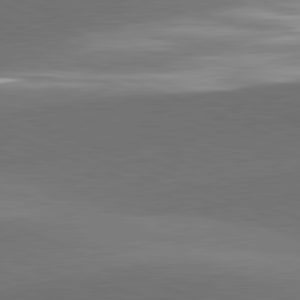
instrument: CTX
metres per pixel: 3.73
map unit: lApd
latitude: 81.7450
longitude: 137.5966
